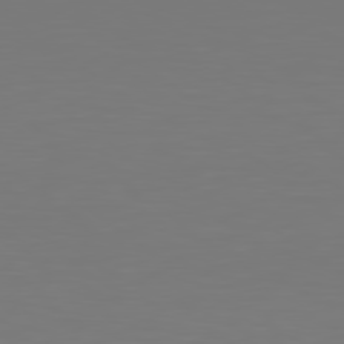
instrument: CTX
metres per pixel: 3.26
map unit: Hpe
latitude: 78.7813
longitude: -139.4048
